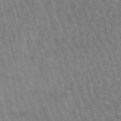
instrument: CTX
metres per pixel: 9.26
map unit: lHb
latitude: -46.8030
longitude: 76.5007
